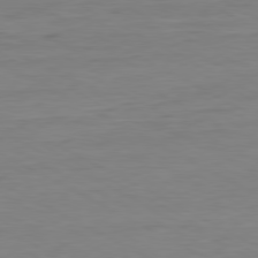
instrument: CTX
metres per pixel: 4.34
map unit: Ap
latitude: -80.5952
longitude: -77.7827
